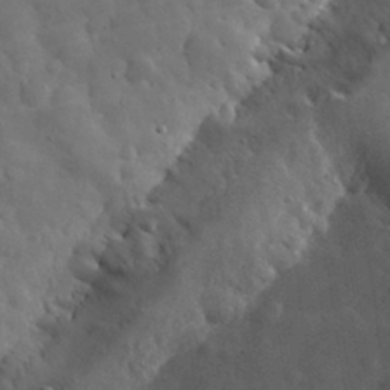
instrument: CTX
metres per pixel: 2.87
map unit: eHh
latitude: 31.6883
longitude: -71.1403
